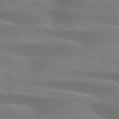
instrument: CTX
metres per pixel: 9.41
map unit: lApd
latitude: 74.8947
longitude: -58.4979
